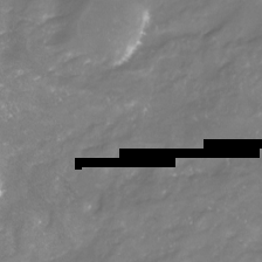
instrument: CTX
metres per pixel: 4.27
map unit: Nhu
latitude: -22.6330
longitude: -57.2348
